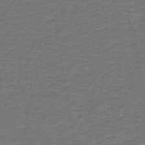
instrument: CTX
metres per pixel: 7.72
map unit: HNb
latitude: -42.7463
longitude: 51.3132
